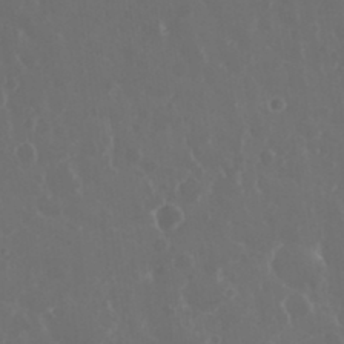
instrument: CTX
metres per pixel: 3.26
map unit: eHh
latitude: 33.6505
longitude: -59.3104
